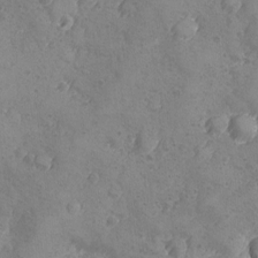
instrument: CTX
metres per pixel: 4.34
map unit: Ave
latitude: -8.2172
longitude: -118.2144
